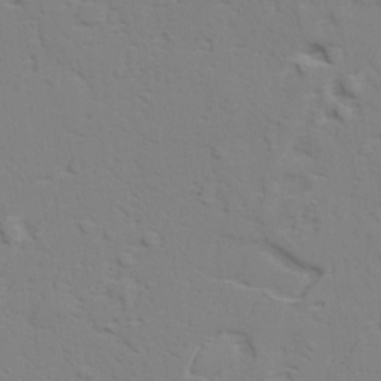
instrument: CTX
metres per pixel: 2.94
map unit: lAvf
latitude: 28.2900
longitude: -109.4993
